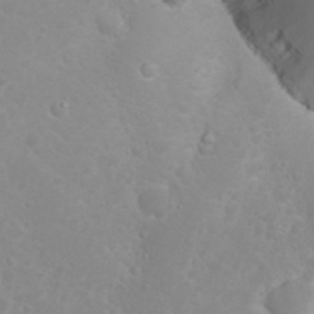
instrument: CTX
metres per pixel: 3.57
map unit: Nhu
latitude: 24.7624
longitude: -62.6491
